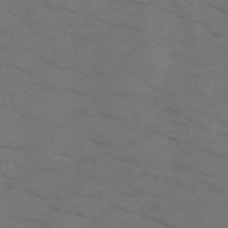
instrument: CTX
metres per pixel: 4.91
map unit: HNb
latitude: -44.2173
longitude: -41.1781
